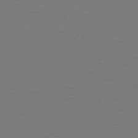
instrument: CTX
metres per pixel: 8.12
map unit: Hpe
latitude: 76.9702
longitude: -171.4993
